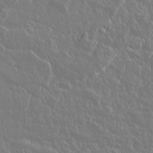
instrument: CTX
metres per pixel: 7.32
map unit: lAvf
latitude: 15.2348
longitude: -127.7450
